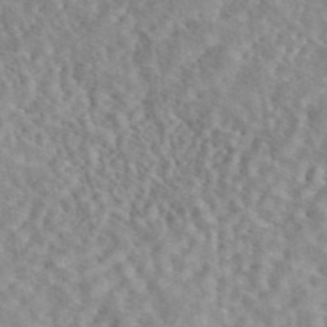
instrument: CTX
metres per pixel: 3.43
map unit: eAb
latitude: 44.7057
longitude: 116.9730
